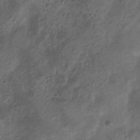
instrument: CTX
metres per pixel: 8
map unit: Nhu
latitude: 6.8191
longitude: -22.3089
